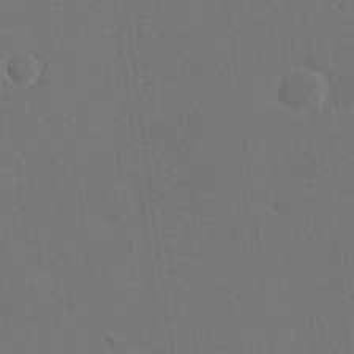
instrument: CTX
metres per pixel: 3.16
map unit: eHh
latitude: 18.7813
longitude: -67.4993
